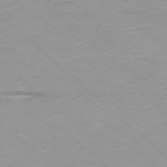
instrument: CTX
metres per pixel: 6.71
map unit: Ap
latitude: -77.7667
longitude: -93.8961
